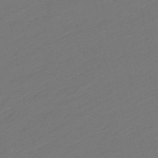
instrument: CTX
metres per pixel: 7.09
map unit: eHb
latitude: -49.7289
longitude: 83.2565
